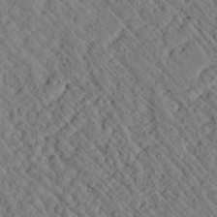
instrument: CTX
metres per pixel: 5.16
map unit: lAvf
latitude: 7.4426
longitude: 159.2753
